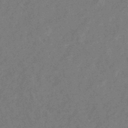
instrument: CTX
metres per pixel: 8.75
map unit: eHb
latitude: -38.0094
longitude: 77.0486
